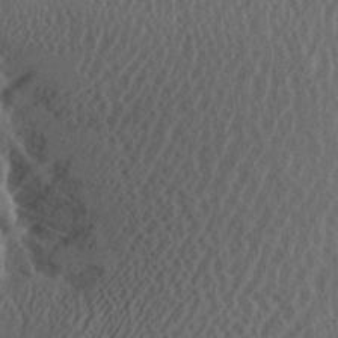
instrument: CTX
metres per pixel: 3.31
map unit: Aa
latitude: 26.1956
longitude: -134.2144
